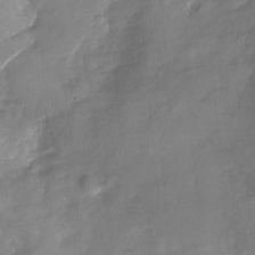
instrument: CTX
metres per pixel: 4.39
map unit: Nhu
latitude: -28.4251
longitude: -73.8395
